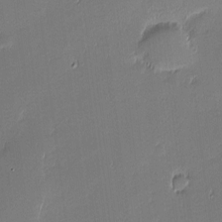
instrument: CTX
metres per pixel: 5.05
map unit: eHh
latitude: -3.3131
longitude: -83.2725
